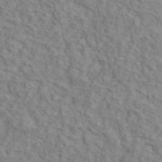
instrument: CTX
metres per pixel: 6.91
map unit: ANa
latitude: 46.1767
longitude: 29.7667
